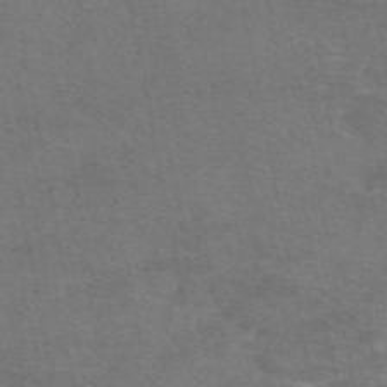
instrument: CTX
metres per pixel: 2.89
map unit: eAb
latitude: 47.7072
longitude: 105.8989
